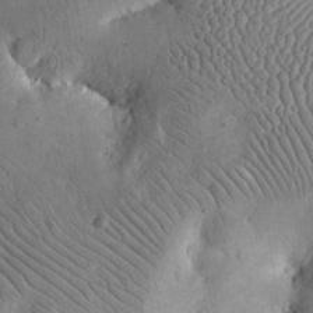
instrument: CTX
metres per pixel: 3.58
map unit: eHh
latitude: 24.4601
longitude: -66.7435
